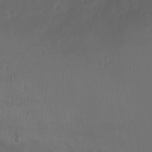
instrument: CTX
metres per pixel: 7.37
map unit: Ht
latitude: -1.8801
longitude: -19.7827
